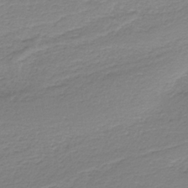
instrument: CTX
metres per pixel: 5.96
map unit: HNb
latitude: -36.3873
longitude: 56.6140
